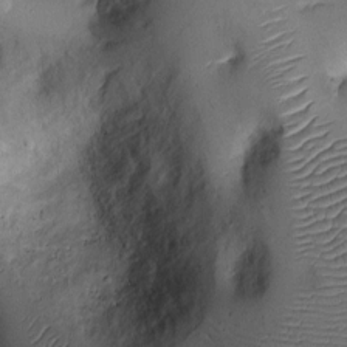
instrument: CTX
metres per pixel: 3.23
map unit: Ht
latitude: -2.6518
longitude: -13.3104
